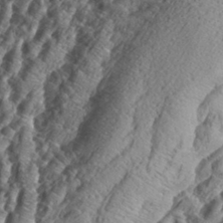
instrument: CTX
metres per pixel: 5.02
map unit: eHh
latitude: 34.7624
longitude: -137.0081
